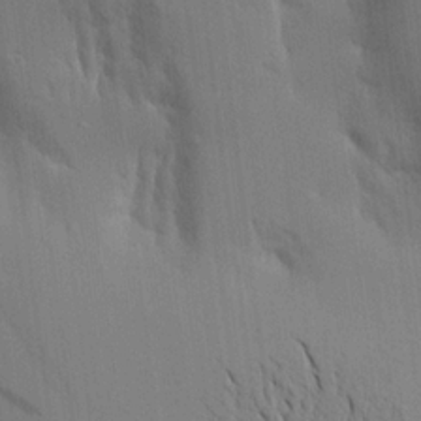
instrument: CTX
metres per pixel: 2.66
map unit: Aa
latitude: 16.3278
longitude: -148.7246
